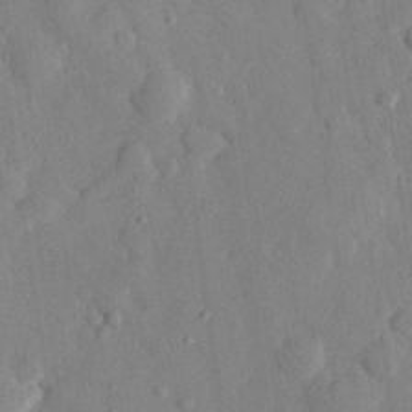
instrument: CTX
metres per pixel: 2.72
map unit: eHh
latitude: 28.0255
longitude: -78.1578
